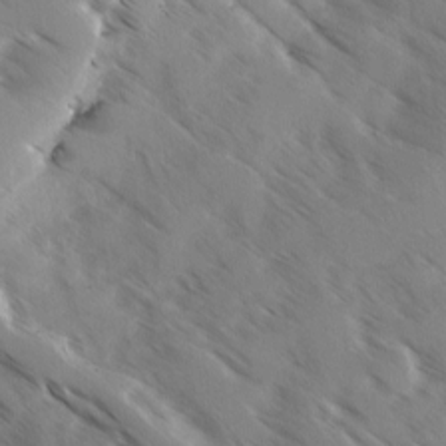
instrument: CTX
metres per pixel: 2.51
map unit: Ave
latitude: 0.2900
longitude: -111.2537
